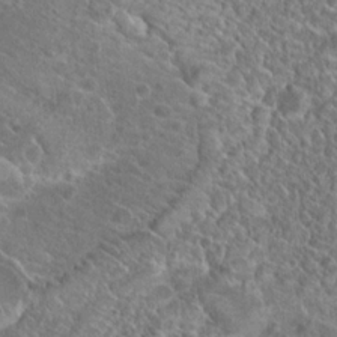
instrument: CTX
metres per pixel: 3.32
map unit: Hto
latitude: 19.0458
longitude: -37.2726
